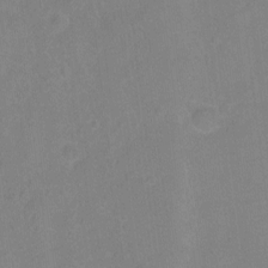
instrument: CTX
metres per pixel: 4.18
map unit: Hto
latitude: -5.0108
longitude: -35.7638
